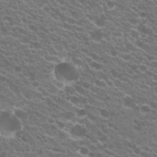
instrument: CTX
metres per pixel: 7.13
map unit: Hto
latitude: 20.9703
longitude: -34.7813
